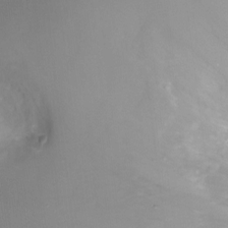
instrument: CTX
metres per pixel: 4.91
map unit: Ht
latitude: -8.3873
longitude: -28.1578
